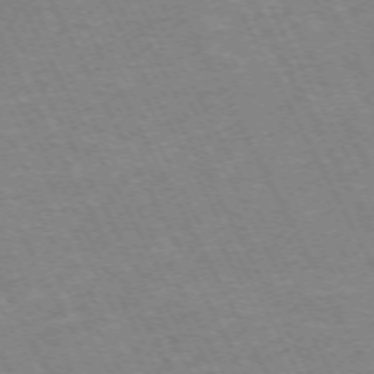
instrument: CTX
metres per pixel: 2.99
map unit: Hpe
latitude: -71.5210
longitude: 9.5399
